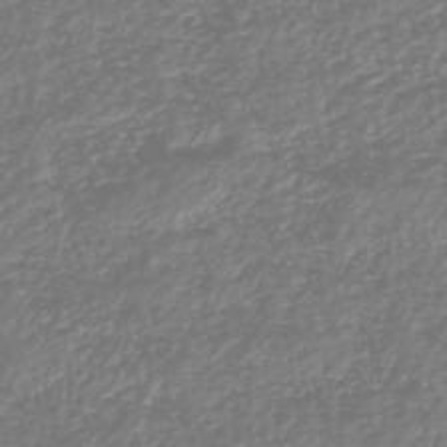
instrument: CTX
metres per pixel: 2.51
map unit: HNhu
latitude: -47.1809
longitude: 28.8975
